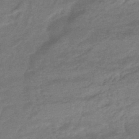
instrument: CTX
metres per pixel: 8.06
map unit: HNhu
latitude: -46.3306
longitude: 90.9920
